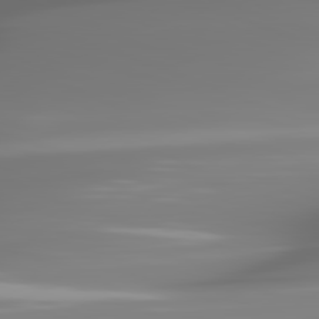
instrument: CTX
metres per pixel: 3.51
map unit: lApd
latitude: 81.9339
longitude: -169.1214
